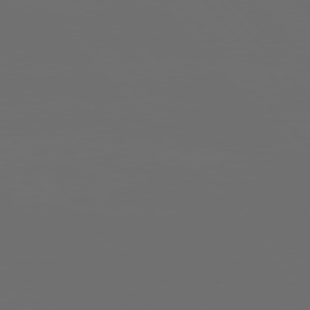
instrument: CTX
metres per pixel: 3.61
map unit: Hpe
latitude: 76.4601
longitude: -141.5938
